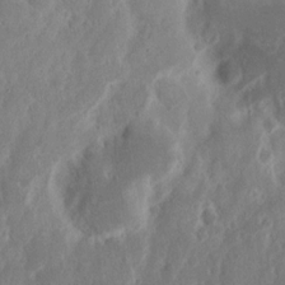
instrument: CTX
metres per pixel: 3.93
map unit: Nhu
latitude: 15.0459
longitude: -73.9339
